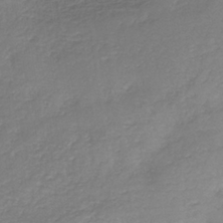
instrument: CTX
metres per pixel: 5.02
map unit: HNb
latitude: -34.0661
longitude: 55.9178
